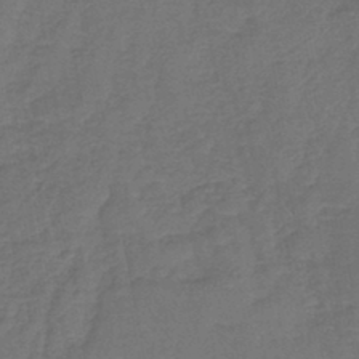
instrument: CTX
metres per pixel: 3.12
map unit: lHb
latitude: -43.6721
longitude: 76.8975
